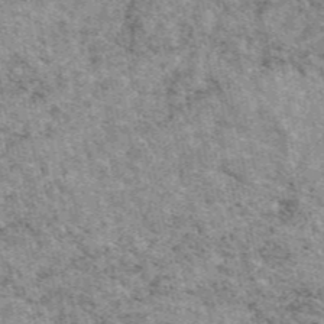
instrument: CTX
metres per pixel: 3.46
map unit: eAb
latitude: 48.0255
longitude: 116.2172
